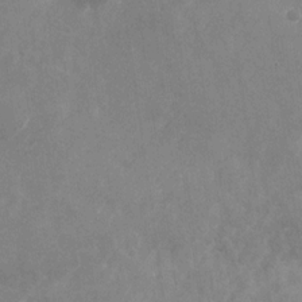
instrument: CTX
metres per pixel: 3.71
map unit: Nhu
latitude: -28.7463
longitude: -76.4601
